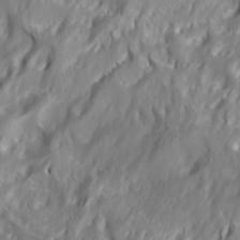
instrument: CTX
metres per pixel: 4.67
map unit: Hve
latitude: 32.1767
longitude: 149.3132
